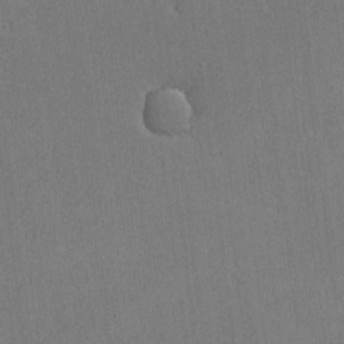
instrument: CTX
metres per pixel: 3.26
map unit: lAvf
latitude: -8.5385
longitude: -113.6127
